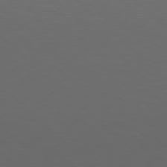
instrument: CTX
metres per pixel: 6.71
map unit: Hpe
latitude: 78.1011
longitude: -175.4426
